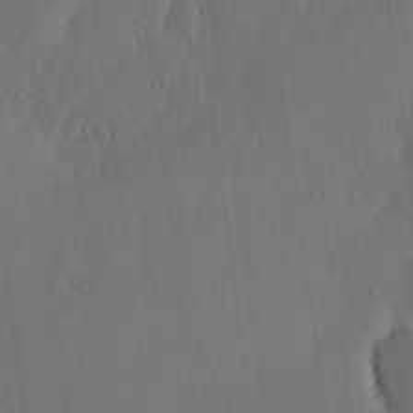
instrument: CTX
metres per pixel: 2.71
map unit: lHvf
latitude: 19.2915
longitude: -115.2914
